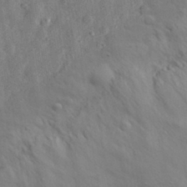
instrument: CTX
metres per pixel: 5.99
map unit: eHh
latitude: 29.8772
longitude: -75.5182
